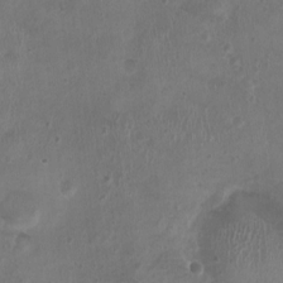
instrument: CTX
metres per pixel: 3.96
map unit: Nhu
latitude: 1.0080
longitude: -15.3104
